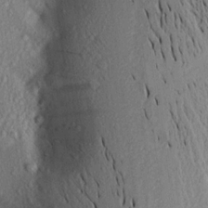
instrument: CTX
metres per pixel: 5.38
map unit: Aa
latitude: 15.8395
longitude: -148.1578
